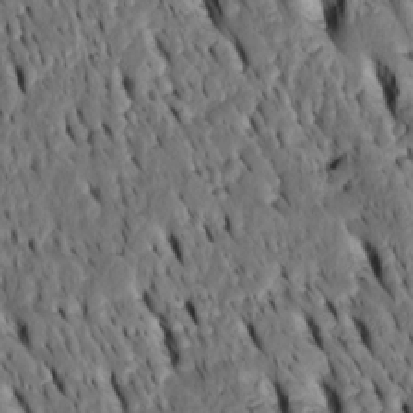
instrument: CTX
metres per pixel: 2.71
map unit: Htu
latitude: -3.3320
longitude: 150.8974
